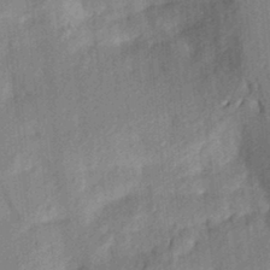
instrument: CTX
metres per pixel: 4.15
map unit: Aa
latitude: 23.3671
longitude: -150.6868
